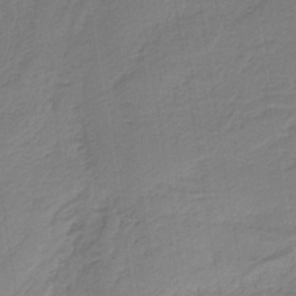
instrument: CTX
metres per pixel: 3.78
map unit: HNb
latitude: -36.5762
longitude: 57.8800
